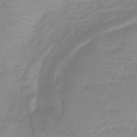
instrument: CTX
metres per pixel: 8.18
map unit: lHb
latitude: -40.3117
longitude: 76.6896
